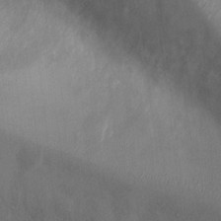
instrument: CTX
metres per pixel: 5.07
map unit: Ht
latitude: 1.6505
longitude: -19.7449
